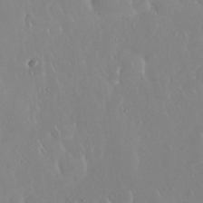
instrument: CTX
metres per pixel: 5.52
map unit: Nhu
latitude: 30.4034
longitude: -59.2726
